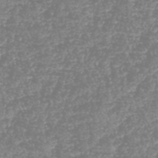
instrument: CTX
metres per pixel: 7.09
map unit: HNhu
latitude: -48.5007
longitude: 29.1053
